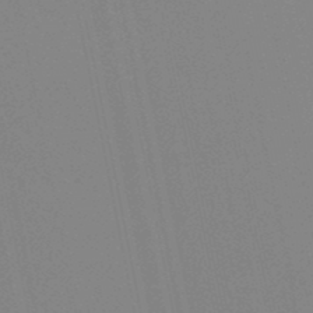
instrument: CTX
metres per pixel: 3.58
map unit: lHb
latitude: -48.9164
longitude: 74.9164
